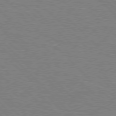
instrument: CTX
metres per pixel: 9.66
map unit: Hpe
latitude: 77.0269
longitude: -151.6505
